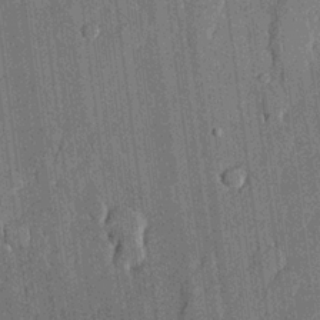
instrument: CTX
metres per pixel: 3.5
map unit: lHvf
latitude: 21.1403
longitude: 146.1983
